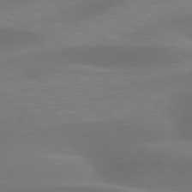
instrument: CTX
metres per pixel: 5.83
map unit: lApd
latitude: 77.1214
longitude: -58.9703
